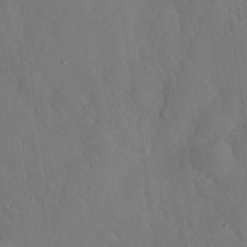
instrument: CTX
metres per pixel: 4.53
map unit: eHh
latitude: 31.3482
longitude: -78.6302
